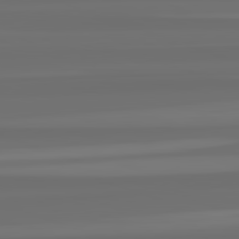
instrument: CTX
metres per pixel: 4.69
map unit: lApd
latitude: 82.6112
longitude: -177.4615
